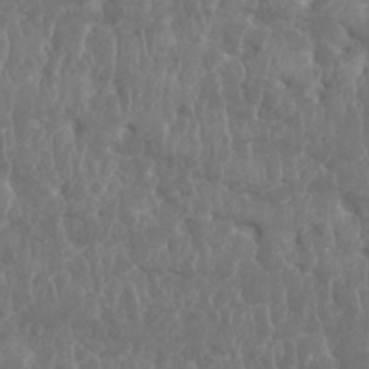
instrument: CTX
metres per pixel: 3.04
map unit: Nhu
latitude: 25.6504
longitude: -61.7260
